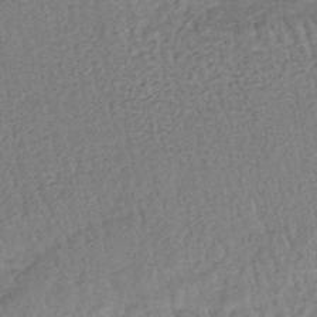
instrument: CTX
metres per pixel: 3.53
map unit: lHb
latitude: -38.8975
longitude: 62.6518
